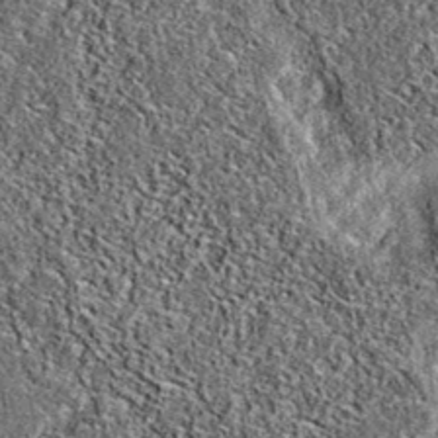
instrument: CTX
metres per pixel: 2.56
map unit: eAb
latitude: 37.2915
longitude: 106.3306
